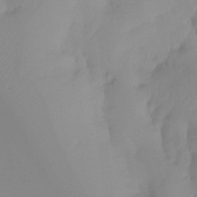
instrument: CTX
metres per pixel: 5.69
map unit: Ht
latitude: -13.5588
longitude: -50.0444
